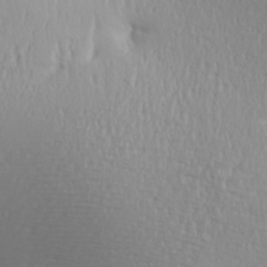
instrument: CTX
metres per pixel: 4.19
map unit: Aa
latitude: 31.1215
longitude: -132.8191
